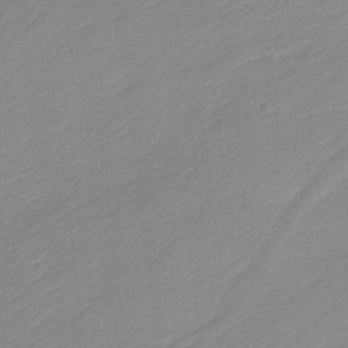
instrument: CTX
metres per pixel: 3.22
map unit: Ave
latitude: 15.9717
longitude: -136.3279
